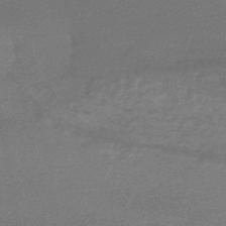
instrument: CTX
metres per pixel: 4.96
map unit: HNhu
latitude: -45.1809
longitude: 93.5399
